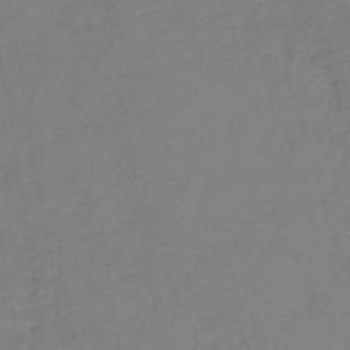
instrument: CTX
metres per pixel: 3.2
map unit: lHb
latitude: -44.8030
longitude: 71.5210
